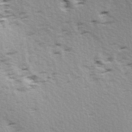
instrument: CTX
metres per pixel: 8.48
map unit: Ave
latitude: 14.5735
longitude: -104.6869
